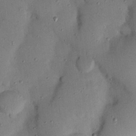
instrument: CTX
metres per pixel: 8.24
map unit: Nhu
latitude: 25.1592
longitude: -73.2348
